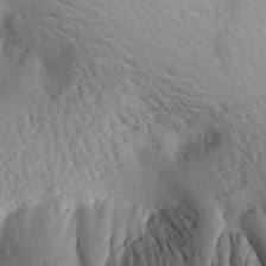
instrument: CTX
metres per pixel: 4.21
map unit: Aa
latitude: 20.3845
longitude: -143.1970
